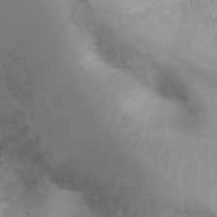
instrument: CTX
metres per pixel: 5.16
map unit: Ht
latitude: 3.5182
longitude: -27.3482
